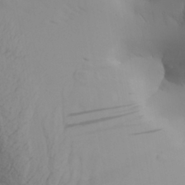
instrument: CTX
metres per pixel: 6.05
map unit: Aa
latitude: 27.4993
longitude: -132.7057
